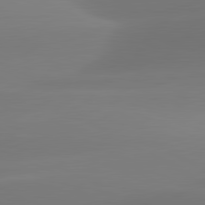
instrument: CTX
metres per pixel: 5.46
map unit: lApd
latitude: 81.4237
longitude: -160.4790
